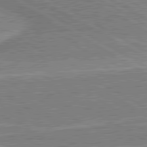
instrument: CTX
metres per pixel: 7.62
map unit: lApd
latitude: 80.8002
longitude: 142.9730
